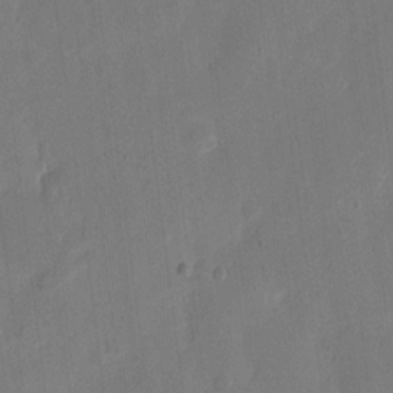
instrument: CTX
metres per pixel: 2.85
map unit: eHh
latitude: 11.8772
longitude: -68.4223
